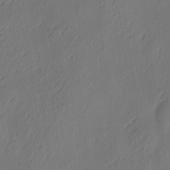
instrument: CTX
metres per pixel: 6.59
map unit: eHh
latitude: 3.8961
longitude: -78.2712
